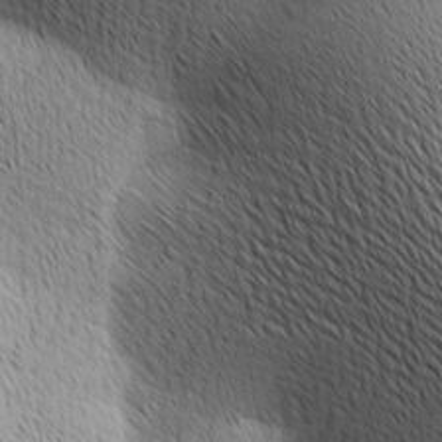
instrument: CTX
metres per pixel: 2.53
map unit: lAa
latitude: 10.4790
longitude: -107.6505
